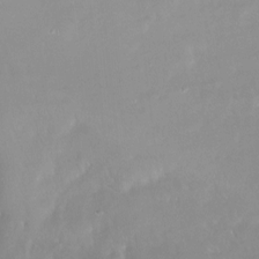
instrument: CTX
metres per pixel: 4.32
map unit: Ht
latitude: -15.4455
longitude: -44.3467
